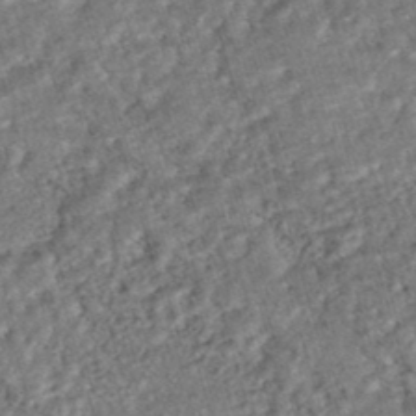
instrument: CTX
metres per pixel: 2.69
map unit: HNhu
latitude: -46.7463
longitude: 99.2943
